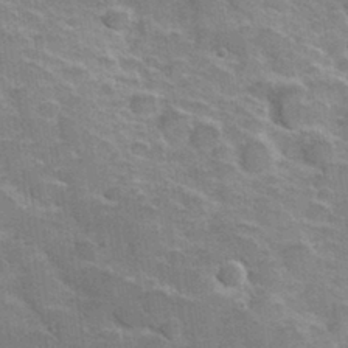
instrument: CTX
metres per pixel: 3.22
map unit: Hve
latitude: 31.5183
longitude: 151.7855
